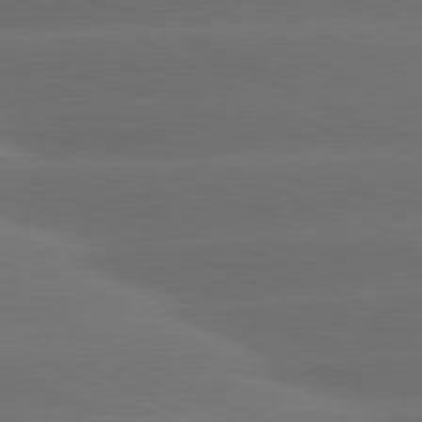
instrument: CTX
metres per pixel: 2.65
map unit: lApd
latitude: 81.1214
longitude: -147.6883
